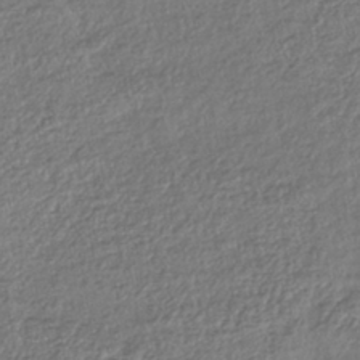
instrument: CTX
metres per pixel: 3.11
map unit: lHb
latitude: -41.1809
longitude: 69.8233
